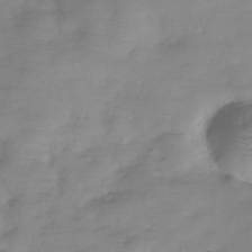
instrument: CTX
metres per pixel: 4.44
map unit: Hve
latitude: -32.1039
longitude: 91.2187
